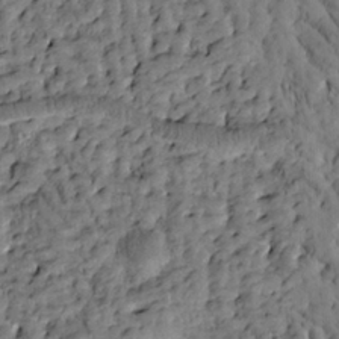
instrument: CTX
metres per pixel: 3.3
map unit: Htu
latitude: -3.1809
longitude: 173.8989
